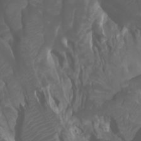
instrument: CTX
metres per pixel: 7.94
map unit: Htu
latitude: -1.2376
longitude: -76.4412
